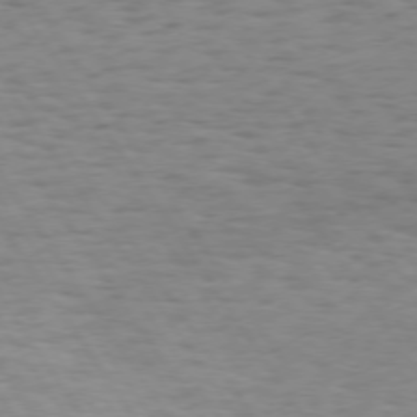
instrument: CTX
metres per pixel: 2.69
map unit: Hpe
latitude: 73.6505
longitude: -132.4223
